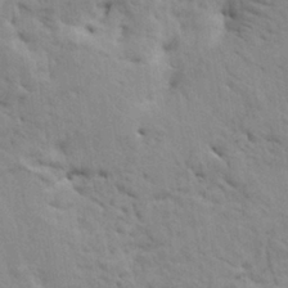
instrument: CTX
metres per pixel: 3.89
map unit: HNhu
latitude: 11.5560
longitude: 22.8975
